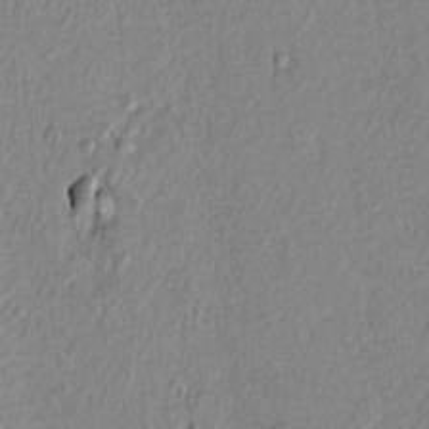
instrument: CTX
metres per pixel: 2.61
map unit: lAvf
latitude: 6.9703
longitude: 166.3873
